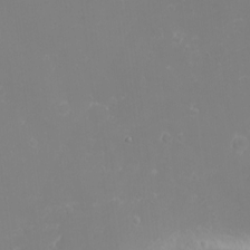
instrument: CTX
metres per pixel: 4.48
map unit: eHh
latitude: -2.4062
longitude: -74.9325
